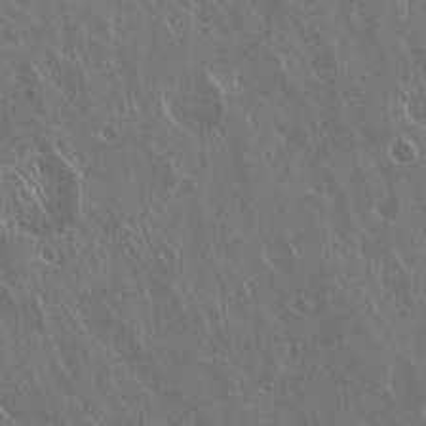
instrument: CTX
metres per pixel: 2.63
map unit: Hto
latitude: 19.0647
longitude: -56.6868
